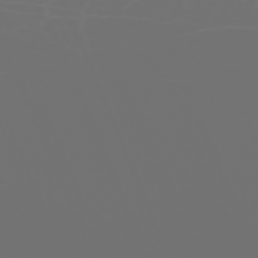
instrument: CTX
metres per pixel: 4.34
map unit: Nhu
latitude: -68.4251
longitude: 39.0487
